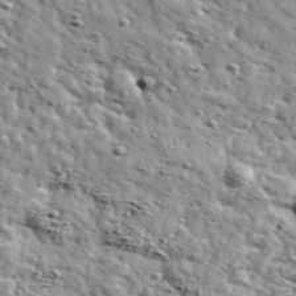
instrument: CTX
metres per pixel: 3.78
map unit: Ave
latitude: 41.8583
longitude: -108.8191
